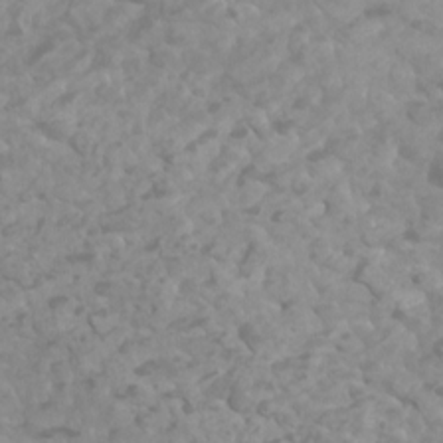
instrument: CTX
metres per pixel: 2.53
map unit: Htu
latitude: 2.5168
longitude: -21.2348
